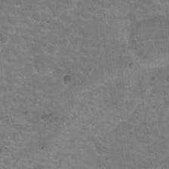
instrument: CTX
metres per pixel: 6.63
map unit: Nhu
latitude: 17.9528
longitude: -34.0255
